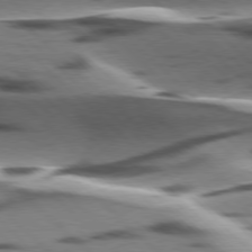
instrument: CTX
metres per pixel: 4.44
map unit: lApd
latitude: 77.5371
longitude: -49.1214
